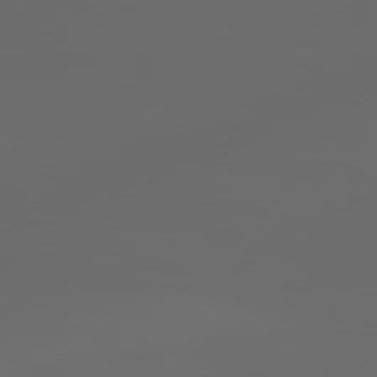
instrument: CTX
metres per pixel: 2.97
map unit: lApd
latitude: 83.3292
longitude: -134.2333
